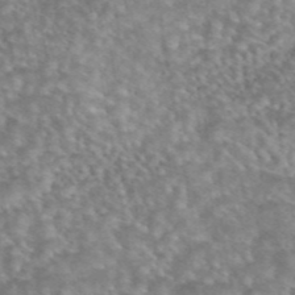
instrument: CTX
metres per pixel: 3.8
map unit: eAb
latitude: 44.8002
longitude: 109.2943
